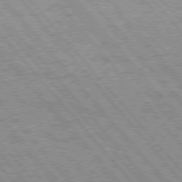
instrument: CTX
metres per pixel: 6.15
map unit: Hpe
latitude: 75.6316
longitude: -150.7057
